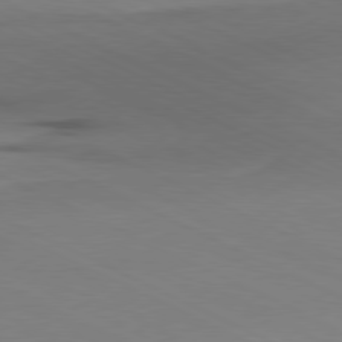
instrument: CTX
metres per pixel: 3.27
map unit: Ap
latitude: -81.3699
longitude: -94.4979
